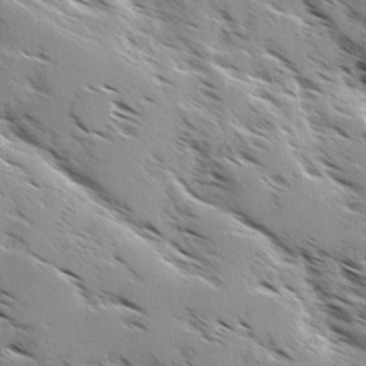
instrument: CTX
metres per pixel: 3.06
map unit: Ave
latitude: 0.5168
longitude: -111.0459
